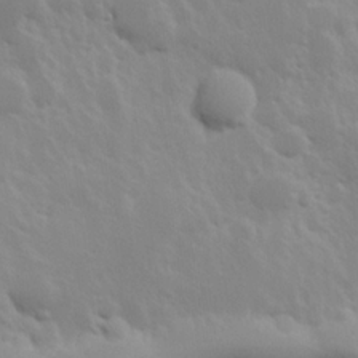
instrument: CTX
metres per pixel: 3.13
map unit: Hve
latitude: 24.4034
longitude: 145.7667
